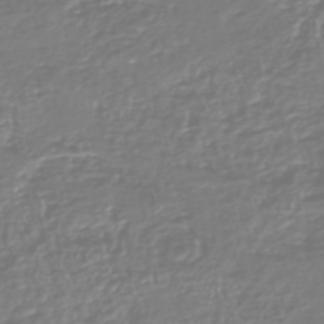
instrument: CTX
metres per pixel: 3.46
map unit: HNhu
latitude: -46.9919
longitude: 28.9353
